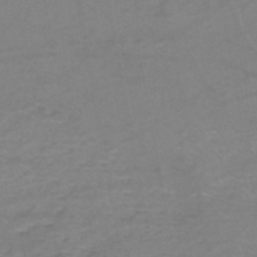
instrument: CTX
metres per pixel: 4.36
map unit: eHh
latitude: -44.8219
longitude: -30.5546
